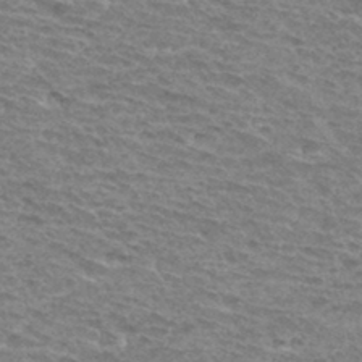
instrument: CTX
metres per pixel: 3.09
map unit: Hto
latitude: 33.6505
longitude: -45.2348
